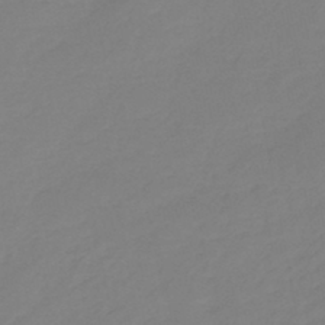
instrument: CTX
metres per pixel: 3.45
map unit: eHb
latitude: -45.1431
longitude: 85.8989
